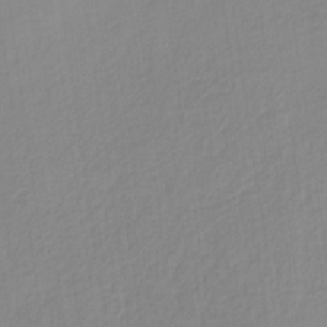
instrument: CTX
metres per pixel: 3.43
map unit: HNb
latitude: -31.9367
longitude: 60.0094
